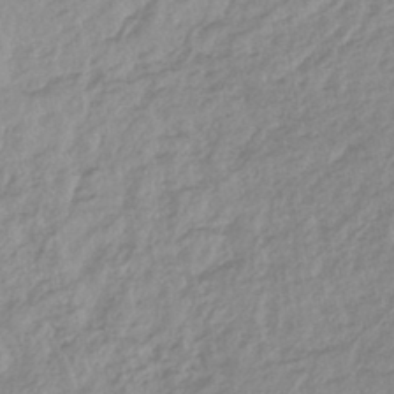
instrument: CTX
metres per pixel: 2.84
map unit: lHb
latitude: -44.7463
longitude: 68.5573
